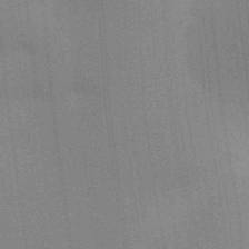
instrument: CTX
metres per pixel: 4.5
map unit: Aa
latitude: 32.1200
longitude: -143.0836
